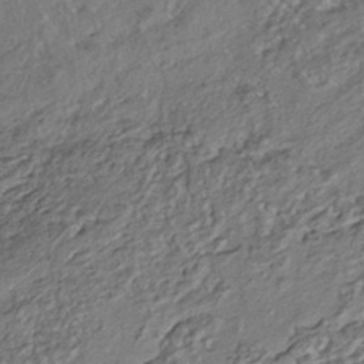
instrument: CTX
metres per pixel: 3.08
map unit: HNhu
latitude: -42.3495
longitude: 107.8045
